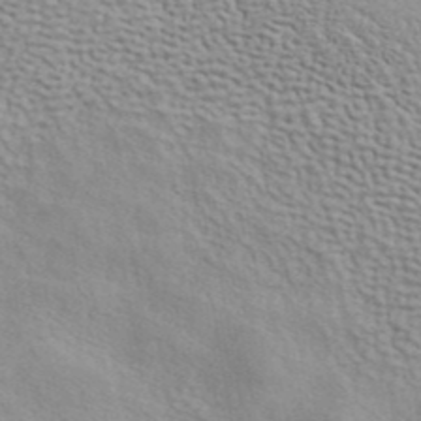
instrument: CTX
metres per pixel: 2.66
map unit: ANa
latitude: 42.6680
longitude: 54.8030
